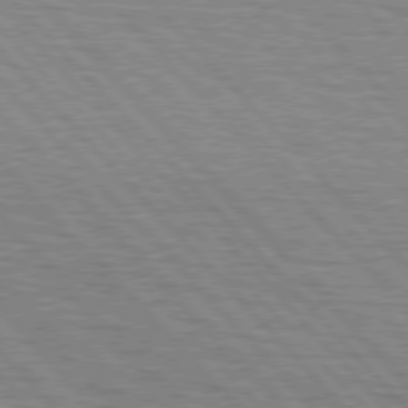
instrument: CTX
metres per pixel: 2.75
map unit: lApd
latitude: 76.7435
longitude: -72.7247
